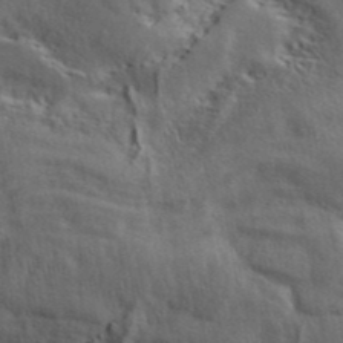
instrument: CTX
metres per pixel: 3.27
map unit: ANa
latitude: 41.4993
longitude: 51.4643
